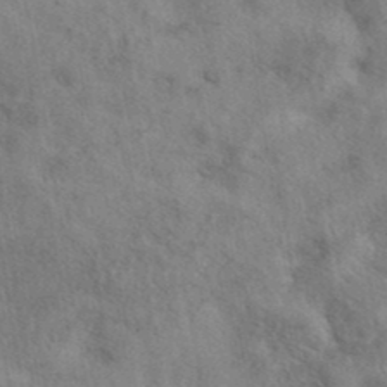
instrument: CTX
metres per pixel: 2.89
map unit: eAb
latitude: 38.9891
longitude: 112.6897
